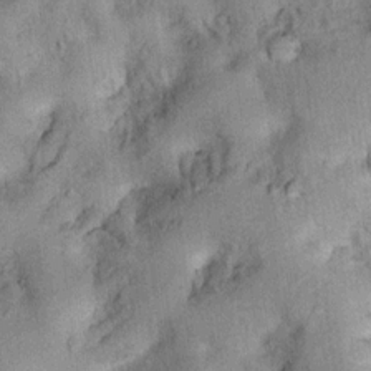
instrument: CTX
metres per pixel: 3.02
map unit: Ht
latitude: 10.4601
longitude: -39.9339
